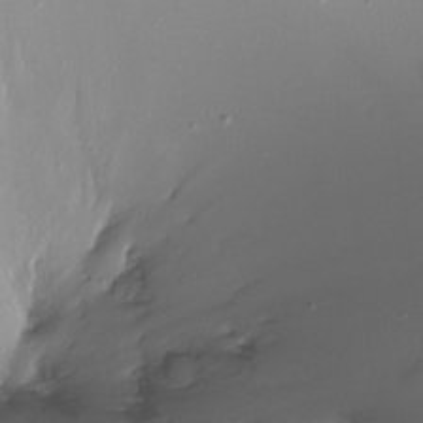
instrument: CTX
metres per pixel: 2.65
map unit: Ht
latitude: -11.9367
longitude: -45.3859
